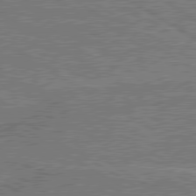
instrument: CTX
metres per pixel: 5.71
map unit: lApd
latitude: 79.9906
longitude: 168.9919
